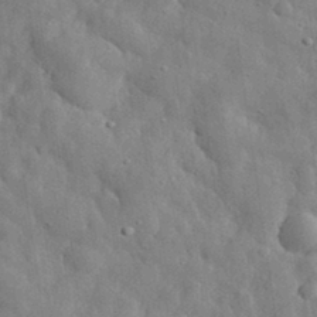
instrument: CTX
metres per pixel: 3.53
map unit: eHh
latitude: 31.9528
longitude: -73.1215
